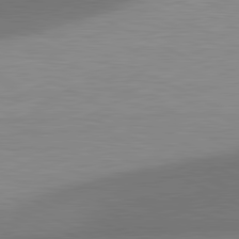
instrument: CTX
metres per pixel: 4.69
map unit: lApd
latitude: 81.1403
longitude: 139.1053
